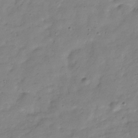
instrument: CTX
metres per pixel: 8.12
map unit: Hve
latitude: -32.1228
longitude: 91.4455
